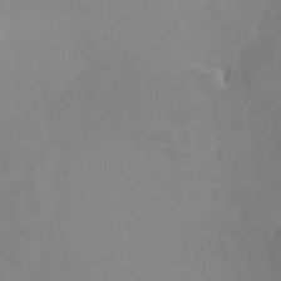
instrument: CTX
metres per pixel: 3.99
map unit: Nhu
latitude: -5.7477
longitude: -93.5182
